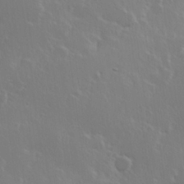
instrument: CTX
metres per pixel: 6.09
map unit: Hve
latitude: 23.6883
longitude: 145.5399
